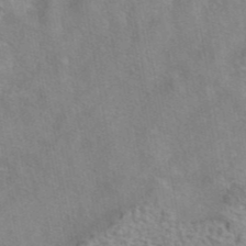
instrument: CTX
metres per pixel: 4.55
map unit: eAb
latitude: 42.5357
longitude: 104.1983
